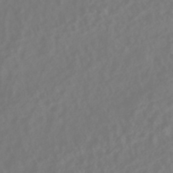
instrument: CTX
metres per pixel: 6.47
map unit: Nhe
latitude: -47.0675
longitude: 152.2550
